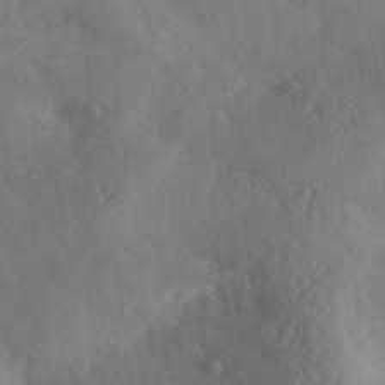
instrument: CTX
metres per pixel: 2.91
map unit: Ave
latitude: 18.3467
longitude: -131.3293
